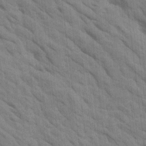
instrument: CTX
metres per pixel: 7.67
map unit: Htu
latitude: 1.7638
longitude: 143.2753
